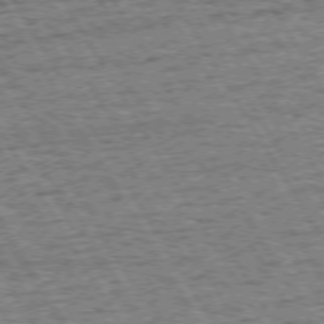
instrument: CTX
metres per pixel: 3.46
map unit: Hpe
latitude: 72.6113
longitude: -127.8017
